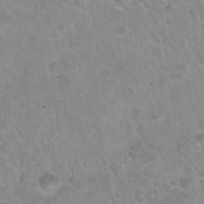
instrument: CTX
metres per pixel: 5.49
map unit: Hto
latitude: 21.7828
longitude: -52.7435
